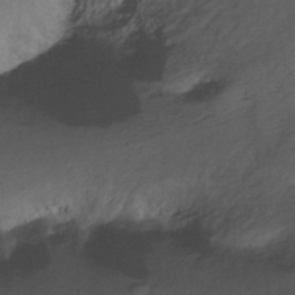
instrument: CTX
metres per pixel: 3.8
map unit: Ht
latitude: -10.8597
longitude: -38.8380
